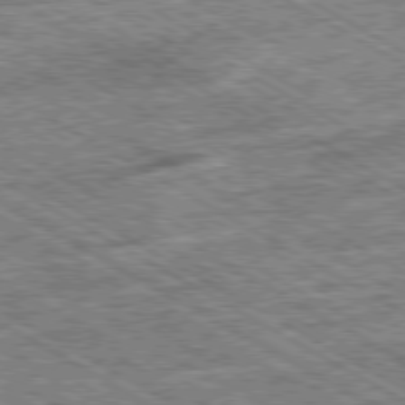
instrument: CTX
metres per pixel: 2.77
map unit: Ap
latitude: -80.0850
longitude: -79.1403
